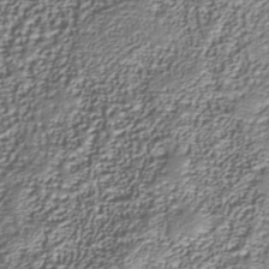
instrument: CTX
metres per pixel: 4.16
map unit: Nhu
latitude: -39.1242
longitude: -85.8395
